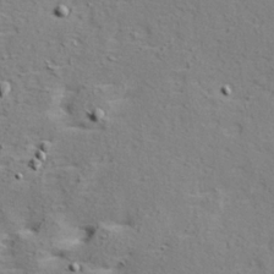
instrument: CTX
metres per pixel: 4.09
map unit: Hve
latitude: 24.0255
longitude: -97.9528
